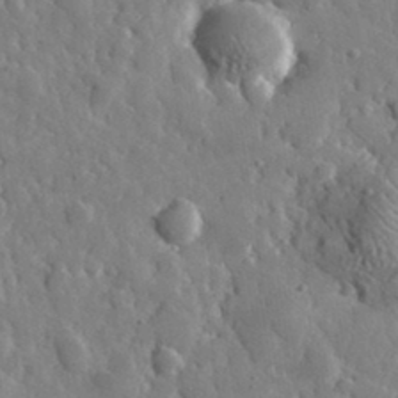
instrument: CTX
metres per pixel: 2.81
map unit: lHvf
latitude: 34.7435
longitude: -87.5938
